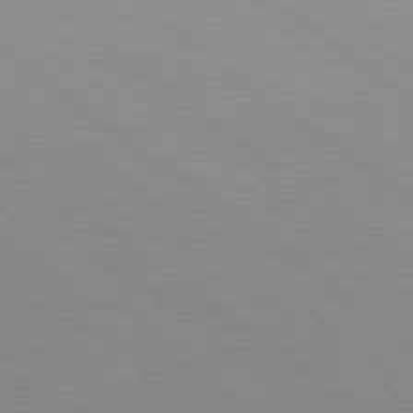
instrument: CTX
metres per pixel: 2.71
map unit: Hpe
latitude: 79.2348
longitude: -148.1011
